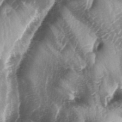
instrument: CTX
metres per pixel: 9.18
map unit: lAa
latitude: -4.5951
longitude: -126.8191
